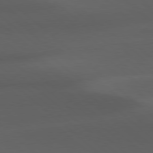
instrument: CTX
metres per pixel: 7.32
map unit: Hpe
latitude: 78.4790
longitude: -161.5182
